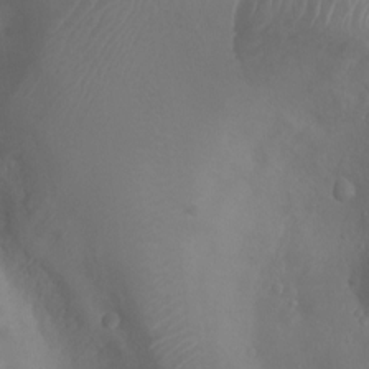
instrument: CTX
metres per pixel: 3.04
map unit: Ht
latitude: 1.5749
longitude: -20.6680
